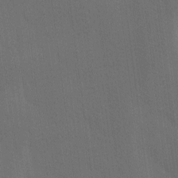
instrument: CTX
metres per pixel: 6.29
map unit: Ave
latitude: -7.0297
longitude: -122.4979
